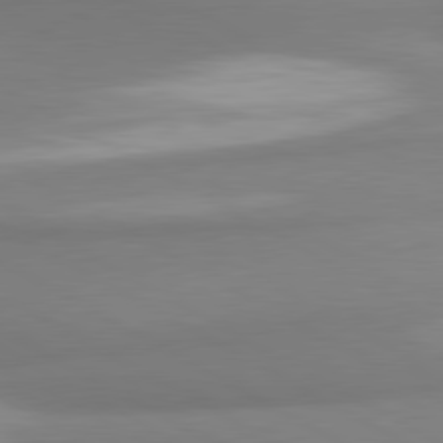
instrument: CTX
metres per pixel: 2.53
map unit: lApd
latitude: 80.6490
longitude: -175.8017
